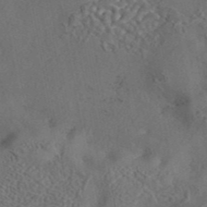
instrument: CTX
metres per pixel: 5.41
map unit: eAb
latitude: 43.0459
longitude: 105.1431
